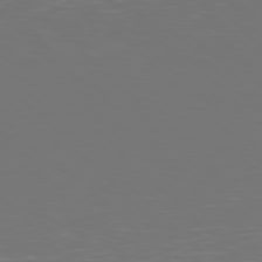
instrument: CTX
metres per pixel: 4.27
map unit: Hpe
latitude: 77.4615
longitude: -171.1592
